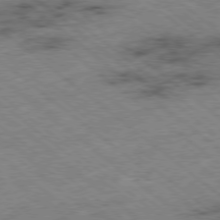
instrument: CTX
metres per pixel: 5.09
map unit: Ap
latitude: -78.7085
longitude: -48.5546
